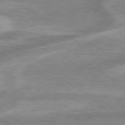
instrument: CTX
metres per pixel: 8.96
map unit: lApd
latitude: 79.3482
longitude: -168.9514
